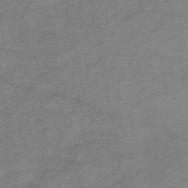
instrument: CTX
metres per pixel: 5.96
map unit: HNb
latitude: -45.3699
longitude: -36.2712
